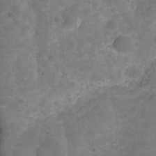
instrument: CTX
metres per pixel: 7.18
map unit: Hve
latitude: -29.7856
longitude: 93.6911
